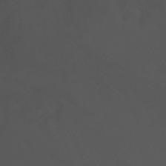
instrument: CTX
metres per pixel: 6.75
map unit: Nhu
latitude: -7.4076
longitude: -52.1011
